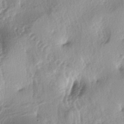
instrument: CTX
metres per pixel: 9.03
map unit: lAa
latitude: -4.7463
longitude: -125.4804
